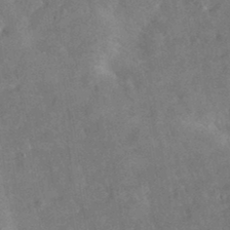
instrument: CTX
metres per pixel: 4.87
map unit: eAb
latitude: 35.2726
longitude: 111.1242
